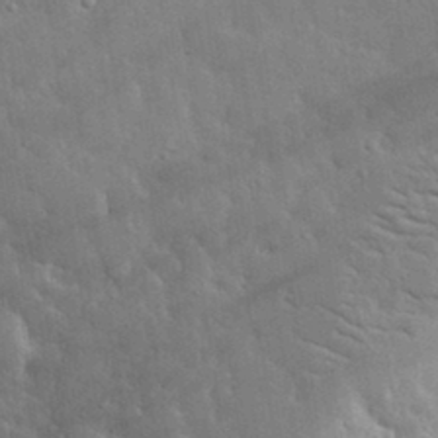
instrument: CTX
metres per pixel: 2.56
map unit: lHvf
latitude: 33.9906
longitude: -86.5734
